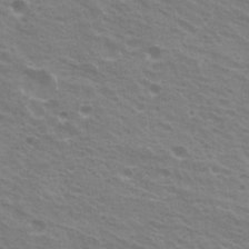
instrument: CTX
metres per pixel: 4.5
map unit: Hto
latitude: 22.0633
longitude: -31.2159
